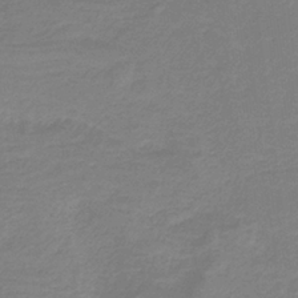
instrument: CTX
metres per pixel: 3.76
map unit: HNb
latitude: -37.3509
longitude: 55.2754
